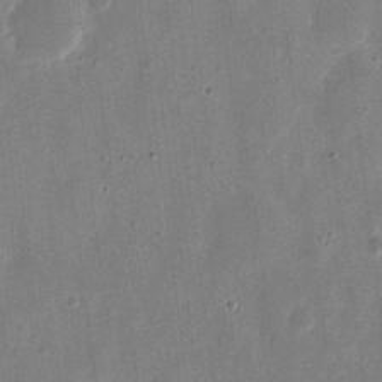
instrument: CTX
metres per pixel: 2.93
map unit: eHh
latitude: 10.6680
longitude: -68.9703
